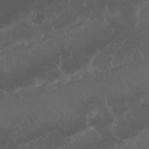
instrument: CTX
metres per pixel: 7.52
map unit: Nhu
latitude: 22.8002
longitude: -63.4805
